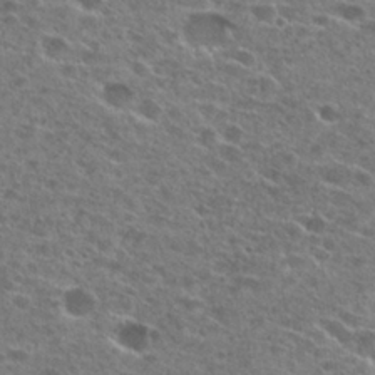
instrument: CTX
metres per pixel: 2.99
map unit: Hto
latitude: 26.1578
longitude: -47.5560
